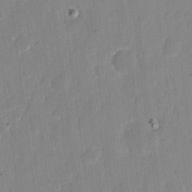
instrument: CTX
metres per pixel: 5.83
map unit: eHh
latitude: 8.4412
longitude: -68.6302
